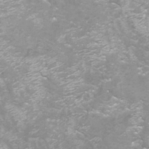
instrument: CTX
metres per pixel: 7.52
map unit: Nhu
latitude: -8.6707
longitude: -72.2334
